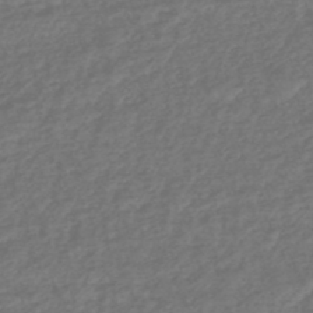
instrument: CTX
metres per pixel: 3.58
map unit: HNhu
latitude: -47.6155
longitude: 96.7841
